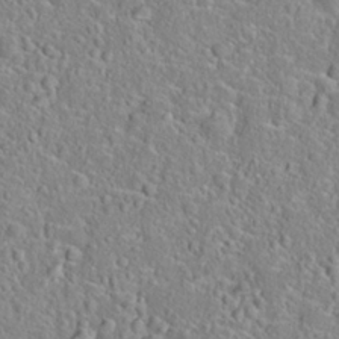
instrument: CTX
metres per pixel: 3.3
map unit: Hto
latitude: 22.7057
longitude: -46.4790
